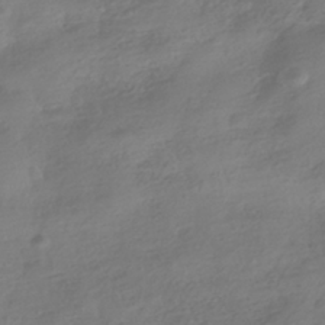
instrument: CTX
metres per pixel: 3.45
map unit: HNhu
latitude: -40.8975
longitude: 98.0283
